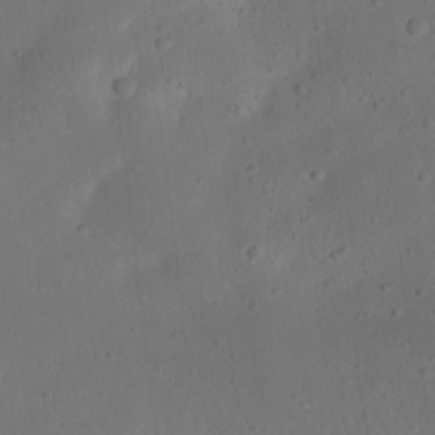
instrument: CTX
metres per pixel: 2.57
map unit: Nhu
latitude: 22.6112
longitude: -72.8191
